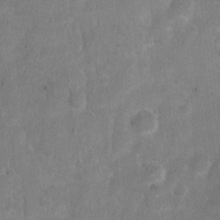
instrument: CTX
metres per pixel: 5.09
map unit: Hto
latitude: 2.4034
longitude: -35.9150
